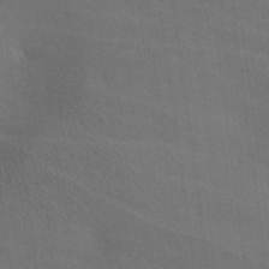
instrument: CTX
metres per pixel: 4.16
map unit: lAa
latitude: -4.8786
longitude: -120.7436
